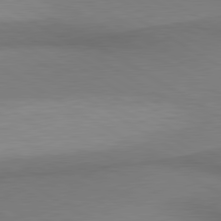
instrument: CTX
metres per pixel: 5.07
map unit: lApd
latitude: 80.4412
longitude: 156.2550
